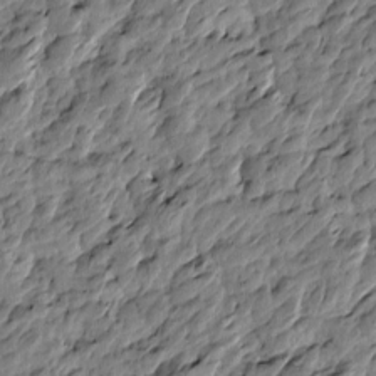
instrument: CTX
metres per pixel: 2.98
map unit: Htu
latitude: -3.6343
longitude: 179.6155
